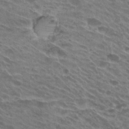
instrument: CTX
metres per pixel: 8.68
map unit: Hto
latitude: 25.0458
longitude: -40.3467
